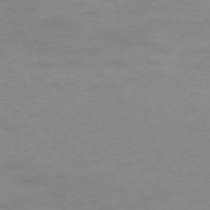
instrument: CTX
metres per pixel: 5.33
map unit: Ap
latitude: -74.7652
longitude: -75.6694
